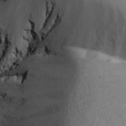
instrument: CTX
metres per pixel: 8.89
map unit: Ave
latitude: -10.3117
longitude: -120.4790
